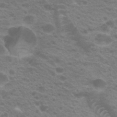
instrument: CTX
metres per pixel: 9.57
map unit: Hto
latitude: 21.3104
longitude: -37.2726
